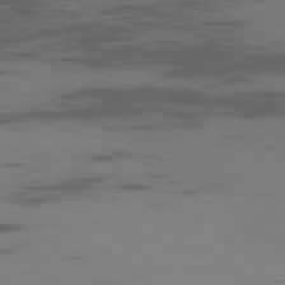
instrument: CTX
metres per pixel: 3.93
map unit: Ap
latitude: -77.0675
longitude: -67.1025
